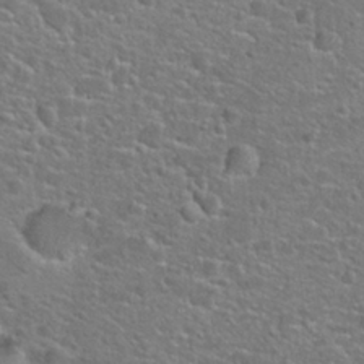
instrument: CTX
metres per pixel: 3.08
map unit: Hto
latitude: 25.3670
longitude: -50.0255
